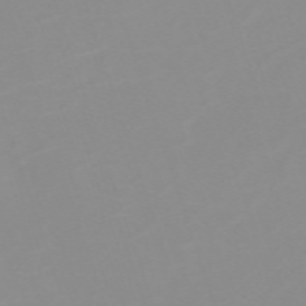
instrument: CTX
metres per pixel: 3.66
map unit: eHh
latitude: -63.5021
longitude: 48.9920
